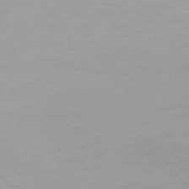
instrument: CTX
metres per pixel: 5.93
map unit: Hpe
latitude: 76.3467
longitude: -136.2145
